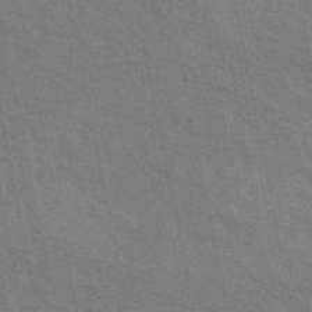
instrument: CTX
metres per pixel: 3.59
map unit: ANa
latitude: 48.6679
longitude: -75.5560
